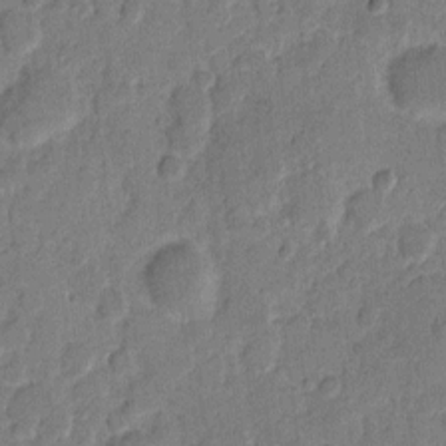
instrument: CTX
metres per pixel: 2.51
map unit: eHh
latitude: 9.1781
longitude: -65.0647
